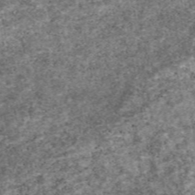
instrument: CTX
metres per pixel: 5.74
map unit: eAb
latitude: 48.4790
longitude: 122.3307
